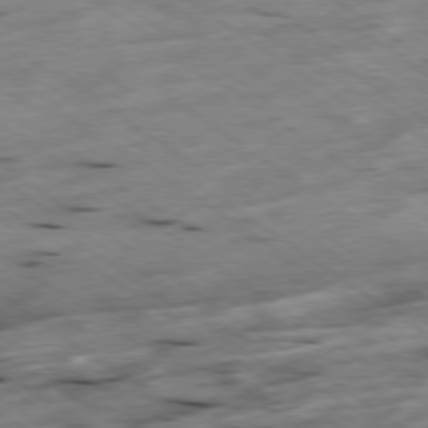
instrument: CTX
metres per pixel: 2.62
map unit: Hpe
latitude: -78.6329
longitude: -21.4805
